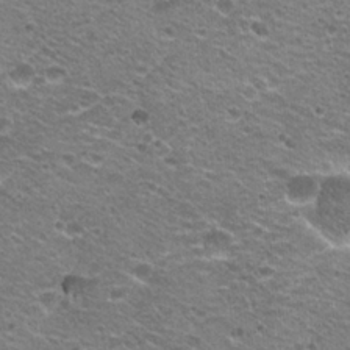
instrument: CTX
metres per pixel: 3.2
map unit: Hto
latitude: 21.0837
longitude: -32.8380
